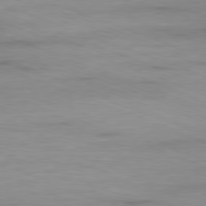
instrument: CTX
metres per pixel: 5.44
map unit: Ap
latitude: -81.0676
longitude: -90.0255
